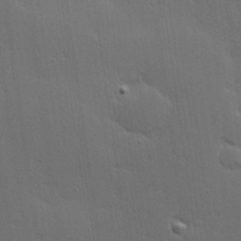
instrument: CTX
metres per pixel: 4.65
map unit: Hve
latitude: 27.4993
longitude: -94.1578
